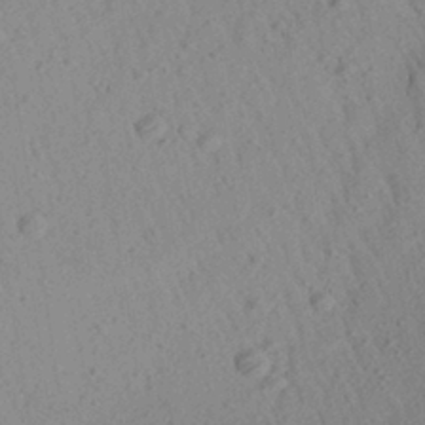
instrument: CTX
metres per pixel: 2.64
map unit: Aa
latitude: 27.3482
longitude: -142.1200
